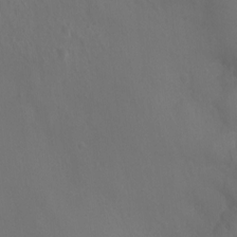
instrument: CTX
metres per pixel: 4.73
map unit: Ht
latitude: -2.3117
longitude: -18.1955
